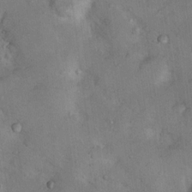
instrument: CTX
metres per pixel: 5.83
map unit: Nhu
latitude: 13.1970
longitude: -27.4615
